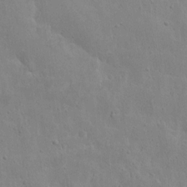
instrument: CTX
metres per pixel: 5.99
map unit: eHh
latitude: 8.9136
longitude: -72.6491
